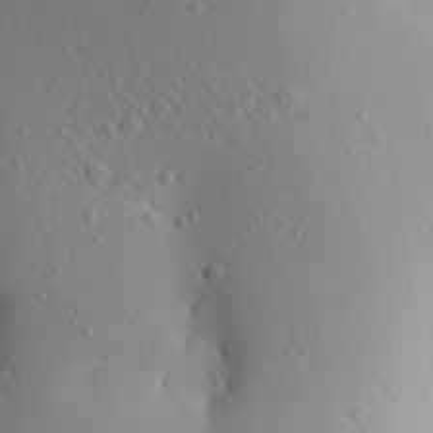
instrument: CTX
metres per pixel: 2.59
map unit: Aa
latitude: 18.4223
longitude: -148.3467
